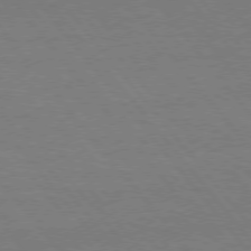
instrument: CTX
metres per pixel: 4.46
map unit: Hpe
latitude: 75.6883
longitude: -137.2537
